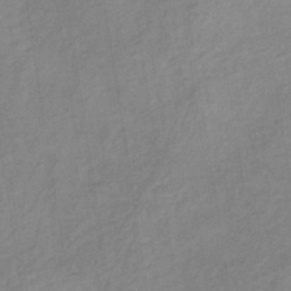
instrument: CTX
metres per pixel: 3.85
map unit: lHb
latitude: -36.4818
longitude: 71.0675
